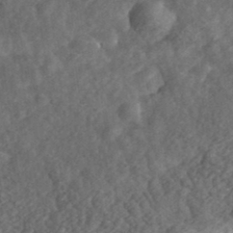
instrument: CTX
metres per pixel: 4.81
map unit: eHh
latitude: 35.3481
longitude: -79.1403
